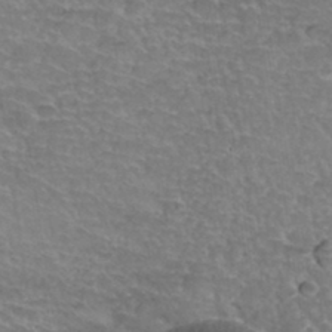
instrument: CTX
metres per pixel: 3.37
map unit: Hto
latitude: 34.9513
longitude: -44.4790
